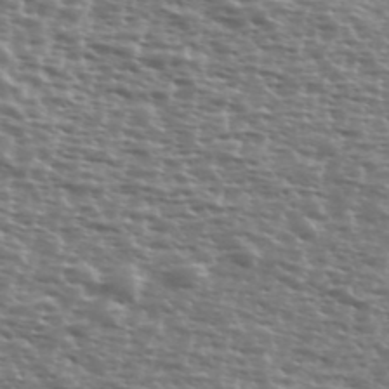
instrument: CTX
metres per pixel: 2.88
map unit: Ave
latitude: 38.7057
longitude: -112.0633
